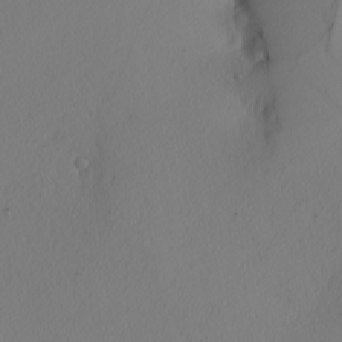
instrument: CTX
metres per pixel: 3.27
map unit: Nhu
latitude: -4.9541
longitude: -95.3293
